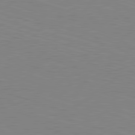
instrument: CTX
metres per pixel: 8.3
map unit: Hpe
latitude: -82.8597
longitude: 6.9352
